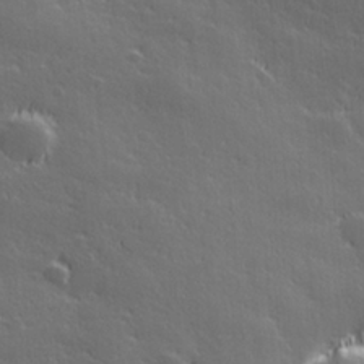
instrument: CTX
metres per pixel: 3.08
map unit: Hve
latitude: 27.8772
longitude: 144.5196
